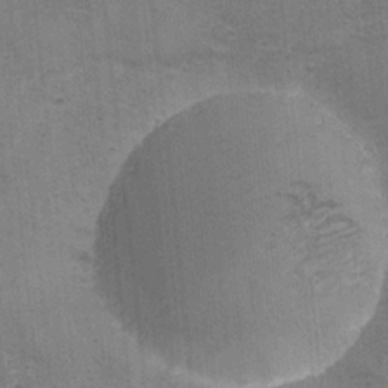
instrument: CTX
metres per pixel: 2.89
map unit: Ave
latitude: -7.1431
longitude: -120.1578
